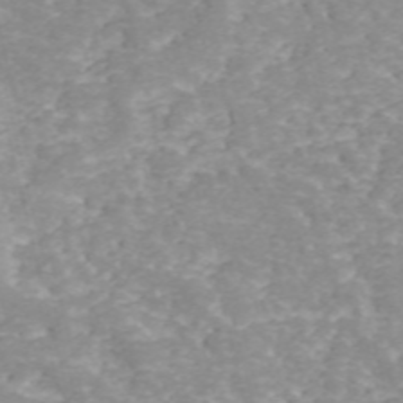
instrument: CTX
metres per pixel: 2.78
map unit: ANa
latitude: 41.0458
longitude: 34.0472
